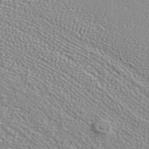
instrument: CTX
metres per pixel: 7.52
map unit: ANa
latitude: 37.6127
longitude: 24.4818
